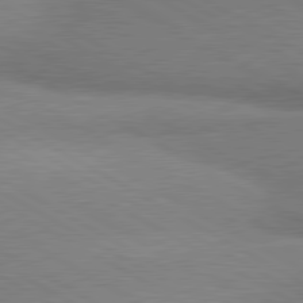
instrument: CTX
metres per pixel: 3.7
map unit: lApd
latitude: 80.5735
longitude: 166.2550
